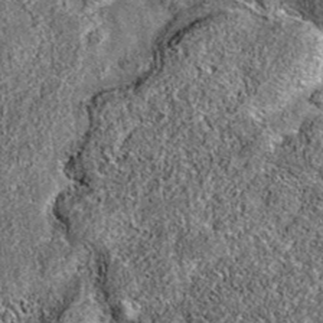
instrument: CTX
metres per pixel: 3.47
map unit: eAb
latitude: 36.1200
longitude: 110.4629
